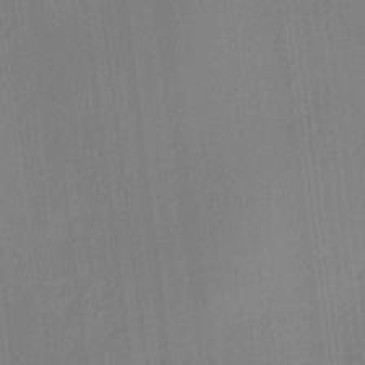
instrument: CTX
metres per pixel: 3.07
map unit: HNhu
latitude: 8.6491
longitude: 13.8989
